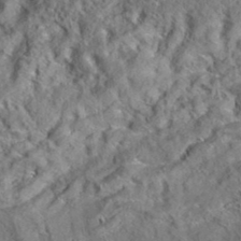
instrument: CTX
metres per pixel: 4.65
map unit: eAb
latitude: 35.3103
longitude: 108.8786
